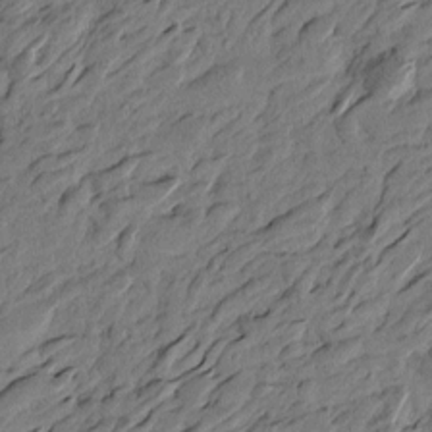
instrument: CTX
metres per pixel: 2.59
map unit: Htu
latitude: -3.7855
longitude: -179.9150
